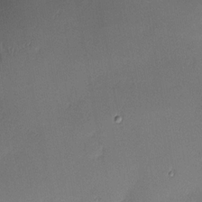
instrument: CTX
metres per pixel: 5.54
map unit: Nhu
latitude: 2.8002
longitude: -75.6316
